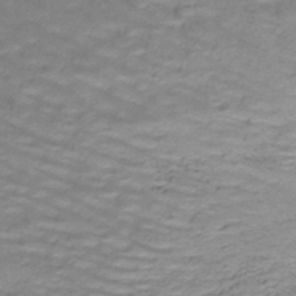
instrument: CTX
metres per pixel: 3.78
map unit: lHb
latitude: -42.5006
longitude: 58.8785
